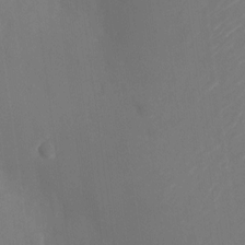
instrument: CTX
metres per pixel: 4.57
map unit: Nhu
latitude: -24.2361
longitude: -72.8191
